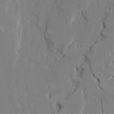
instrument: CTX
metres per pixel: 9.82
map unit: Ave
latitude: 23.7072
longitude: -130.8380
